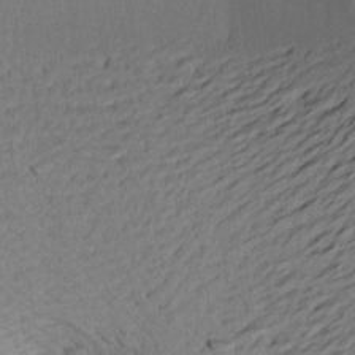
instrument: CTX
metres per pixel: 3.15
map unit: Aa
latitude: 21.1970
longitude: -143.2915
